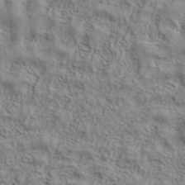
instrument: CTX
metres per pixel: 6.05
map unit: ANa
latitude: 38.9703
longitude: 28.8786
